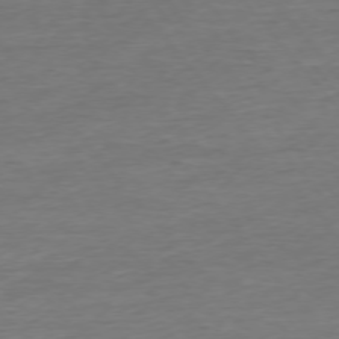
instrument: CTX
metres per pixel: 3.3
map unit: Ap
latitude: -75.5777
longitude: -93.4804
